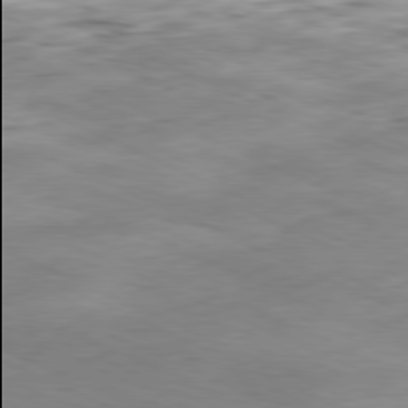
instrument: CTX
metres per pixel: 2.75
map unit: Ap
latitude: -81.4644
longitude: -81.9906
